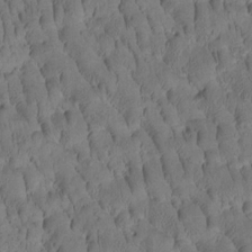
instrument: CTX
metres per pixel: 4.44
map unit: Htu
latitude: -3.0297
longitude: 172.0472
